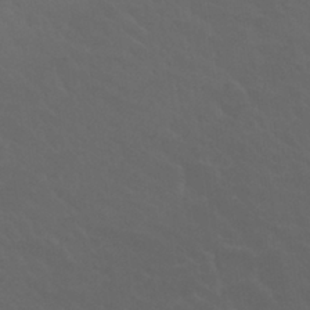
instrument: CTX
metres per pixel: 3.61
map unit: Nhu
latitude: 29.6694
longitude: -52.1389
